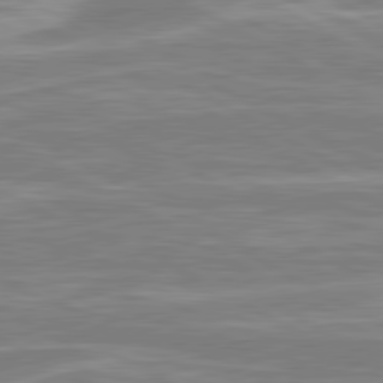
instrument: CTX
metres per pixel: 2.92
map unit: lApd
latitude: 80.6490
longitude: -173.1403
